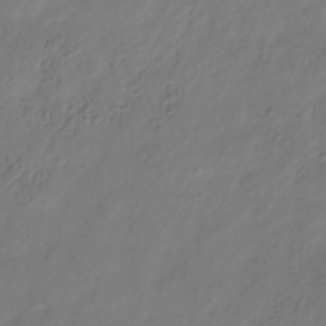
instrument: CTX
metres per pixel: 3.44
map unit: Hve
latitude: -35.2565
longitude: 88.3117
